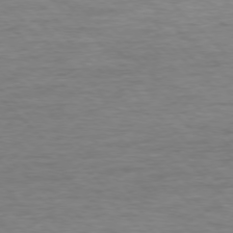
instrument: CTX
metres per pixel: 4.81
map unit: Ap
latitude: -77.1809
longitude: -94.6680
